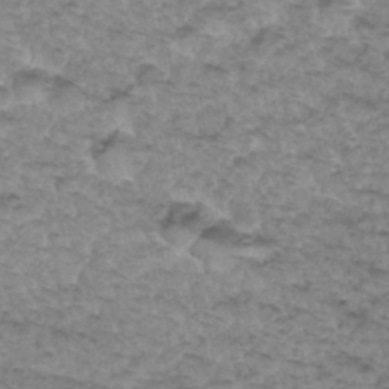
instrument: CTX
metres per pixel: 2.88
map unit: Hto
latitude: 35.1025
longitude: -47.7072
